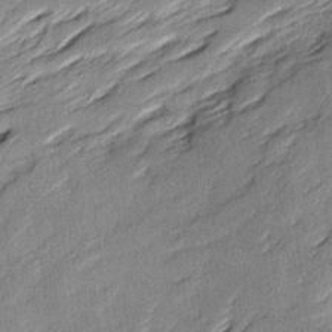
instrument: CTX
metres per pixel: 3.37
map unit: Ave
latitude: 16.1200
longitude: -137.3104
